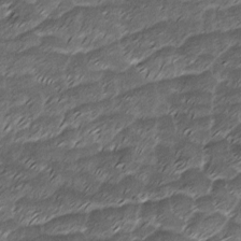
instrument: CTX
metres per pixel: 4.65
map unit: Ave
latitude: -8.3873
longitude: -123.0647
